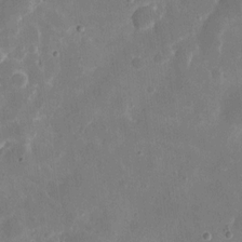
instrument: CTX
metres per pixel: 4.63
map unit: eHh
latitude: 9.4238
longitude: -69.2159
